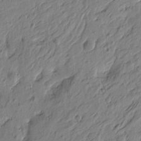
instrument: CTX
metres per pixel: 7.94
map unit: Htu
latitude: -5.5210
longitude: 179.3509
